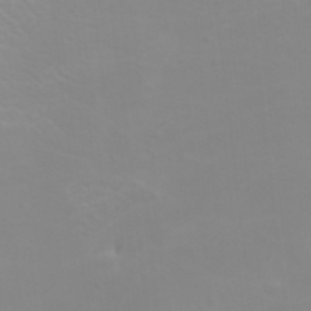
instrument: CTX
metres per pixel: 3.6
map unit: HNhu
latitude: 6.5735
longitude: 13.8611
